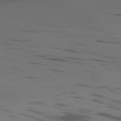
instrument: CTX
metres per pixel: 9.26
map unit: Ap
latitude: -77.7289
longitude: -65.3482
